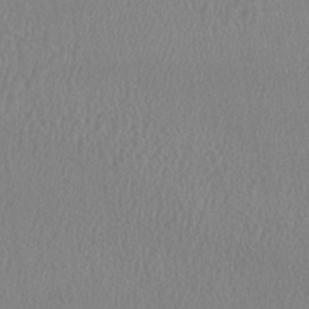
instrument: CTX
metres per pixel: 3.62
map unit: HNhu
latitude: -1.1432
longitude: -1.5182
